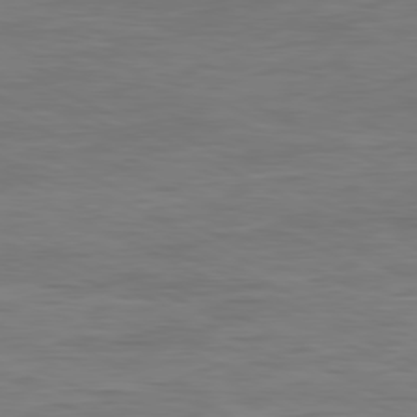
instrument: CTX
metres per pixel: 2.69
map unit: Ap
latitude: -81.1620
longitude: -75.9528
